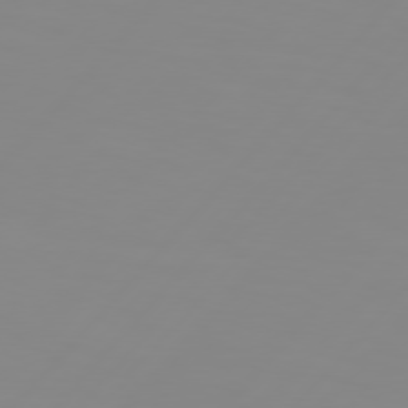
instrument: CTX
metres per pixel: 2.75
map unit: Hpe
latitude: 77.2348
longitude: -139.8583
